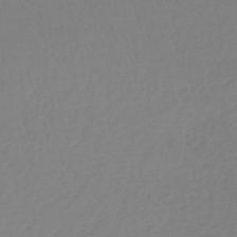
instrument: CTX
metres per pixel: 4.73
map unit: lHb
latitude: -45.5021
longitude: 65.9178
